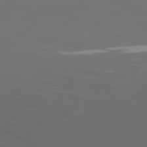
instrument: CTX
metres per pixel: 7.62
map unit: Hpe
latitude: 74.3845
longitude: -125.5371
